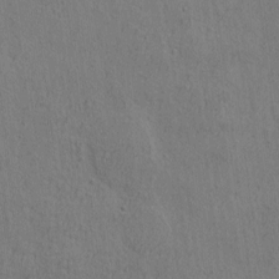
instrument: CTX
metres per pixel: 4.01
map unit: eHh
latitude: 3.6883
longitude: -78.2901
